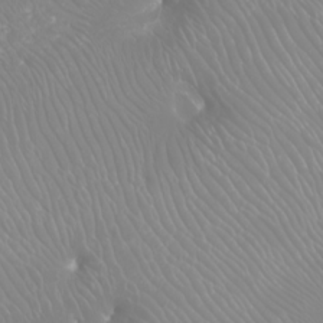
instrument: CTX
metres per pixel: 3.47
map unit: Nhu
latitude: -9.3887
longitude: -70.6301
